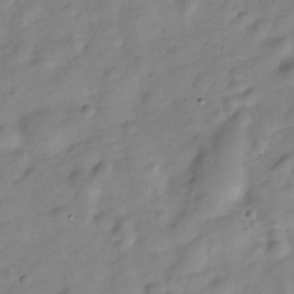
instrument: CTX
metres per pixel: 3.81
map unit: Hve
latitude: -28.8597
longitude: 92.8219
